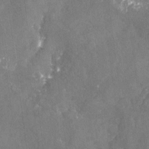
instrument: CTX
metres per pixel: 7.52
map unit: Nhu
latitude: -24.4062
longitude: -57.6693
